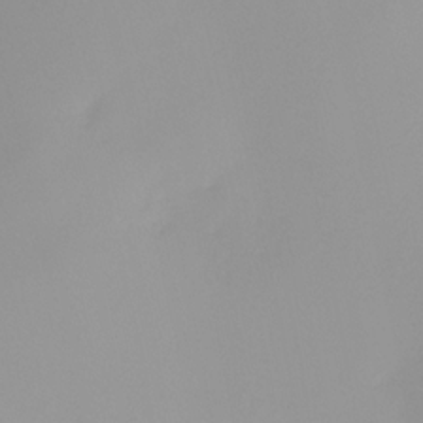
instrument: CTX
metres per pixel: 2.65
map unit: HNhu
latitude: 8.2523
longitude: -1.7827
